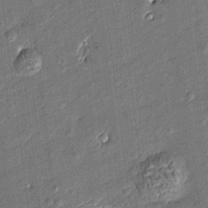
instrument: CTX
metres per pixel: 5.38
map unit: Htu
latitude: -7.9745
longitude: 177.0298
